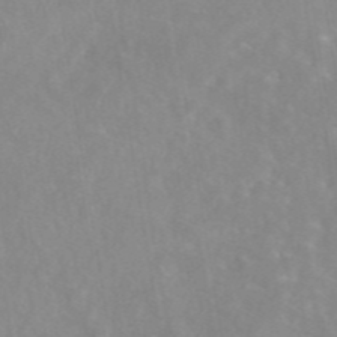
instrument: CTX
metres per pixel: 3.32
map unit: eAb
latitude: 45.3670
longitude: 126.4818
